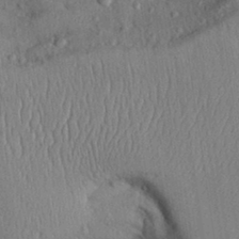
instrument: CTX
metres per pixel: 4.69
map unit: Aa
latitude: 31.3104
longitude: -144.3845
